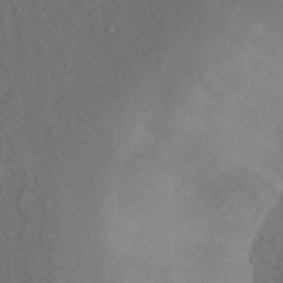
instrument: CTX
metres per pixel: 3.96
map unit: Nhu
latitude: 12.3467
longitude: -28.1200
